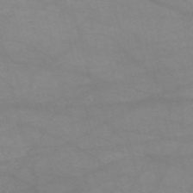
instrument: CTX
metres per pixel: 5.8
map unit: HNb
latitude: -54.2929
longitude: -40.8002
